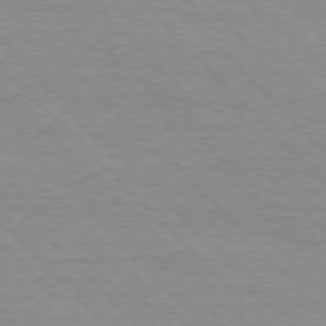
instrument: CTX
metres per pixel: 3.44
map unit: Hpe
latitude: 76.6301
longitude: -155.0458
